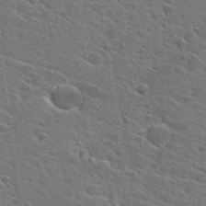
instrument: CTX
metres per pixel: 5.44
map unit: Hto
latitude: 27.6316
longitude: -45.4048
